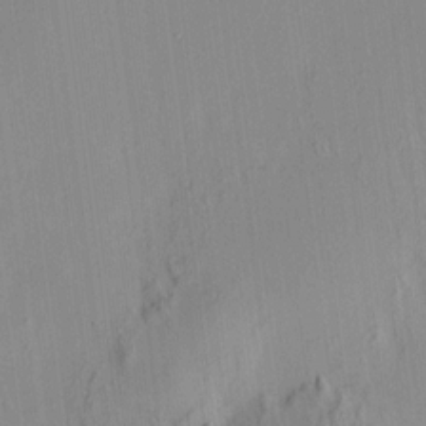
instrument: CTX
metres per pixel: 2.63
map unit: HNhu
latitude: 8.2523
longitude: 13.7289
